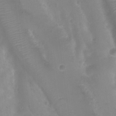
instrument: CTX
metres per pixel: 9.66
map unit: Nhu
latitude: 28.7246
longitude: -55.7261
